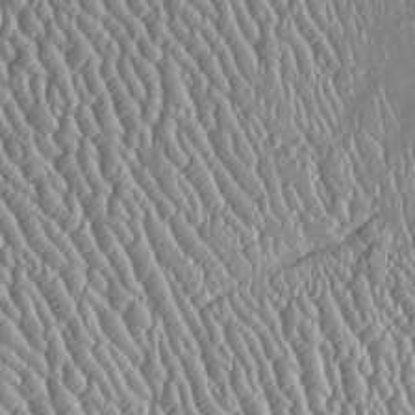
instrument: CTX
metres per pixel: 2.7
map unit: Htu
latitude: -6.0283
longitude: 157.1620
